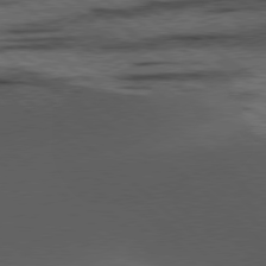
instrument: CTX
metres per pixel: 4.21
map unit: lApd
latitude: 78.1389
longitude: -54.3089
